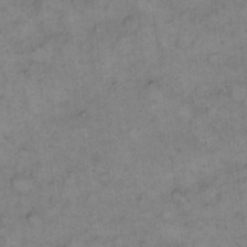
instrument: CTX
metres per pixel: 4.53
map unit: eHh
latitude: 14.6302
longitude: -66.1011
